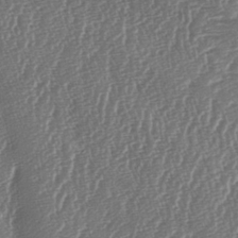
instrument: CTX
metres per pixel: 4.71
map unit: lAa
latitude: -6.5007
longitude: -129.6694
